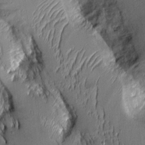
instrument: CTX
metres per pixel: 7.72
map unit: Aa
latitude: 8.8758
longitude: -128.9514
